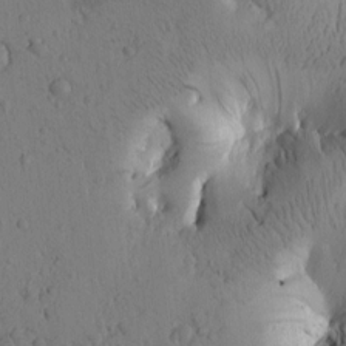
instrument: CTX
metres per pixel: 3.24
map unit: Htu
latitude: 0.0822
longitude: 173.7855
